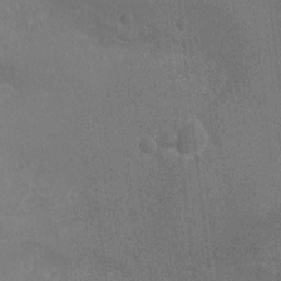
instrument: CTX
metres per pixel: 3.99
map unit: Ht
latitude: -4.1605
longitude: -17.7261
